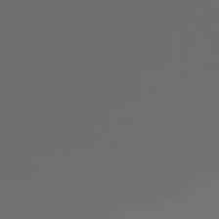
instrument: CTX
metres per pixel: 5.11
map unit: HNhu
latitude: -44.6141
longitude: 98.6329
